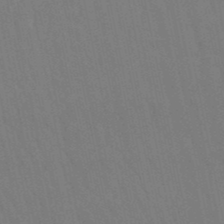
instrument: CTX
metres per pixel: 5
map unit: lHb
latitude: -50.2739
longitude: 70.7652
